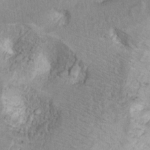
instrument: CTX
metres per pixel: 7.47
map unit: Hto
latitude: 9.0459
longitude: -31.7639
